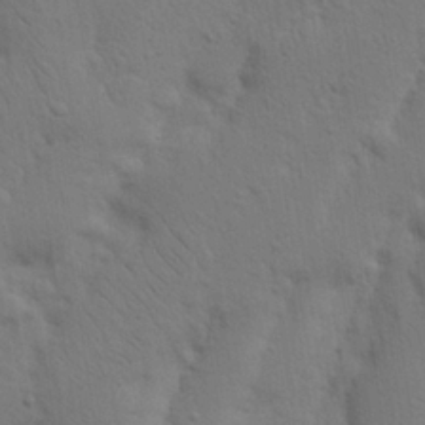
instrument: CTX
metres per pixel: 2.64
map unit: Nhu
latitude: 18.4601
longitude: -75.2159
